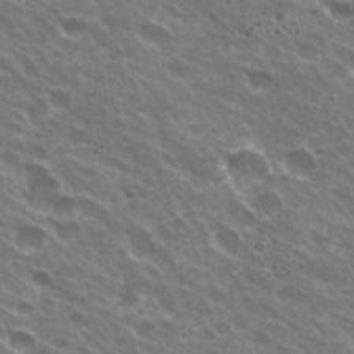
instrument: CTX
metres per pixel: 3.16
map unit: Hto
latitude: 31.5749
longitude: -43.3671
